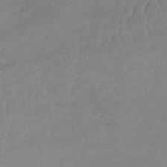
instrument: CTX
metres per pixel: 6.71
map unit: lHb
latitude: -40.9353
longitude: 66.2173
